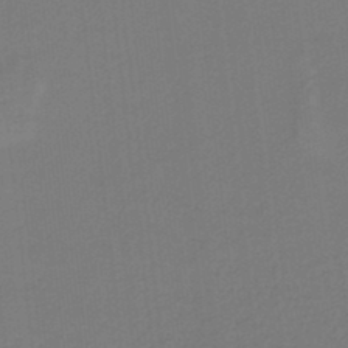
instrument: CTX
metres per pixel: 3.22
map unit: HNb
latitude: -37.2187
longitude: 55.9367
